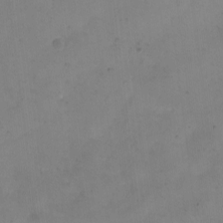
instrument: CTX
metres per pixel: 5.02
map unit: eHh
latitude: -9.3510
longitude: -65.7639
